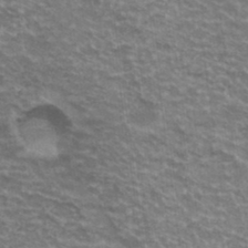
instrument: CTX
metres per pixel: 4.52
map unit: Hto
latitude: 20.4034
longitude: -36.6113
